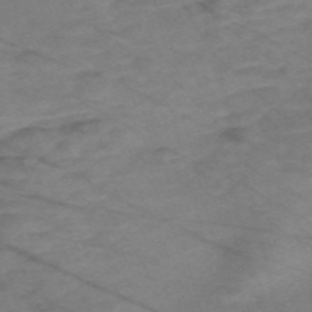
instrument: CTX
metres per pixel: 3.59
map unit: Nve
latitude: -59.3320
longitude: 61.1242
